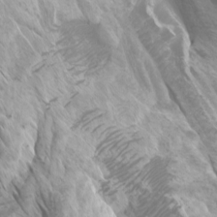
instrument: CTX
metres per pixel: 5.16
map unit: Htu
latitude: -6.4251
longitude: -75.6316
